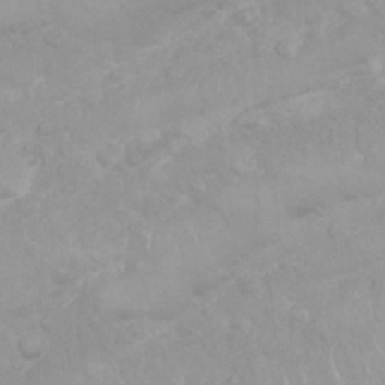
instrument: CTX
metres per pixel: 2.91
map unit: Nhu
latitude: 26.6113
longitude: -62.0633
